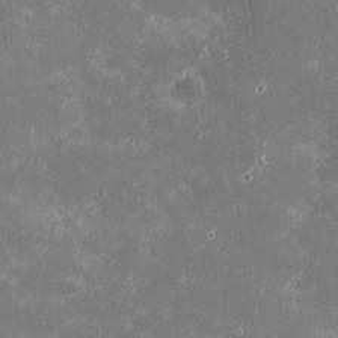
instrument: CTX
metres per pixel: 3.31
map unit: eHh
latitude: -0.7086
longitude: -85.6883
